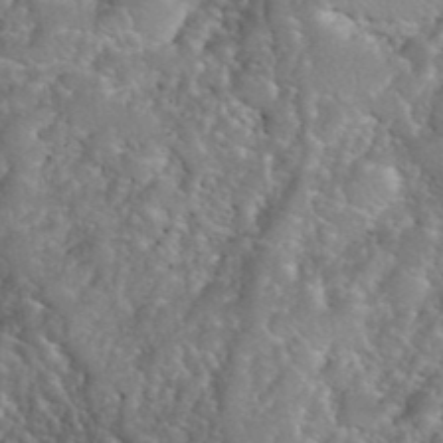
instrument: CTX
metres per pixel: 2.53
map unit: eHh
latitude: 39.8961
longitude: -58.7246
